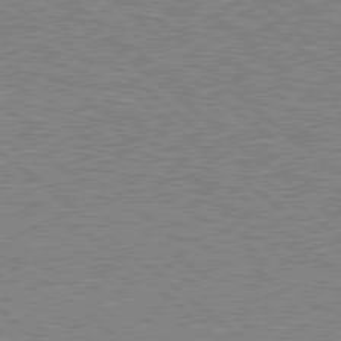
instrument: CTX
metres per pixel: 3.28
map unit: Hpe
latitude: 78.8191
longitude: -168.0822
